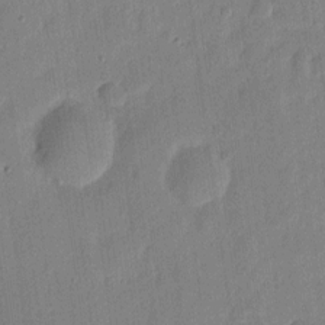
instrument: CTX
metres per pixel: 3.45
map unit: eHh
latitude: 6.6490
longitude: -71.0458
